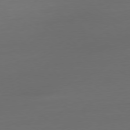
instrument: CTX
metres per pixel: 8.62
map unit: Ap
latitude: -79.3887
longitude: -64.9703
